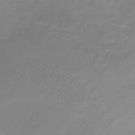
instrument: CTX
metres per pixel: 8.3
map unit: HNb
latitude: -32.7464
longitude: 60.9542
